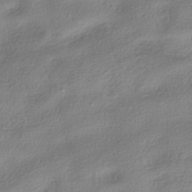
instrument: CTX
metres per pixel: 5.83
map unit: HNhu
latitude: -40.2739
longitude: 97.7289
